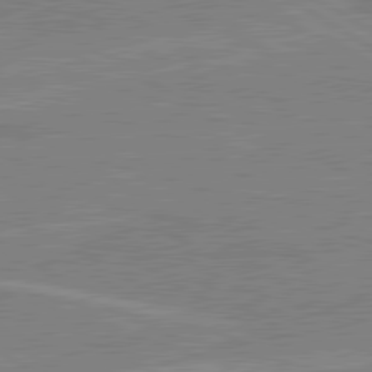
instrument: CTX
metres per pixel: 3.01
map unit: lApd
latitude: 80.6301
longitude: 123.2376
